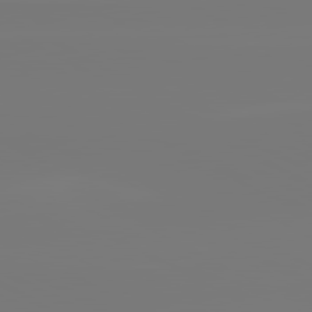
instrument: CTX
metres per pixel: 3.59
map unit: lApd
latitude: 81.8394
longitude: -135.4048
